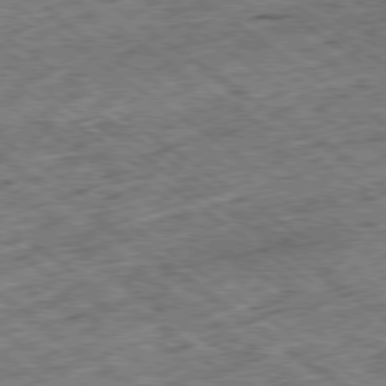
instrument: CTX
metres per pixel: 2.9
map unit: Ap
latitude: -79.3320
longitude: -50.3656
